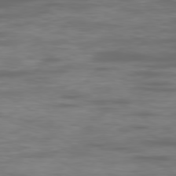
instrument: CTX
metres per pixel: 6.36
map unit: Ap
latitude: -79.5777
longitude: -74.4601
